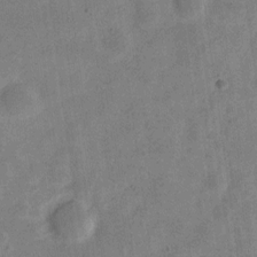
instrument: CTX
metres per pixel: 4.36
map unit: Nve
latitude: -24.5574
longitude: 106.6897
